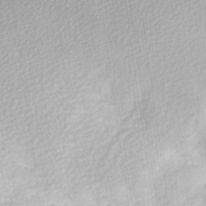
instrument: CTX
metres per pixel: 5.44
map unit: Hve
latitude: 3.3859
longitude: -121.2537
